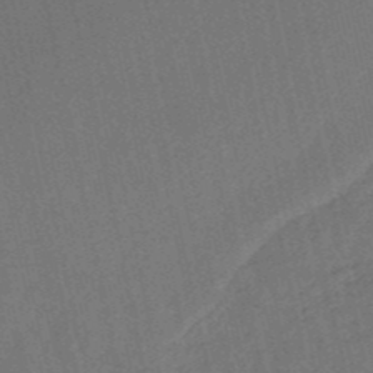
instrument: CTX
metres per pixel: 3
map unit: lHb
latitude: -50.4629
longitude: 80.6330
